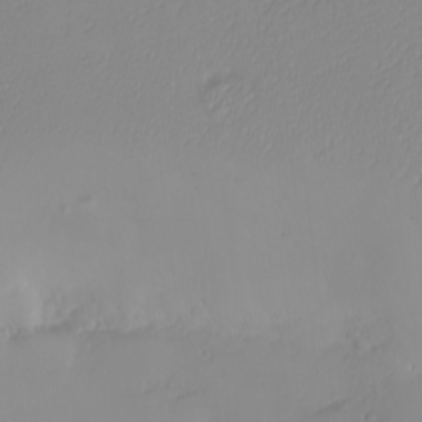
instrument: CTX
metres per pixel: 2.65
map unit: eHh
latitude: -6.6707
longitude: -80.0255
